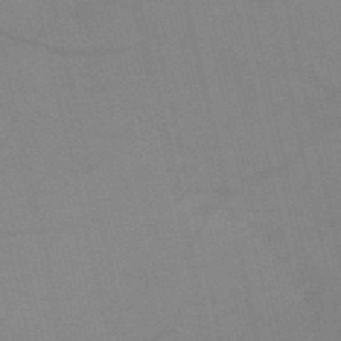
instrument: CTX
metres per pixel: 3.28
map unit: HNb
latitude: -53.1242
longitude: -47.0081
